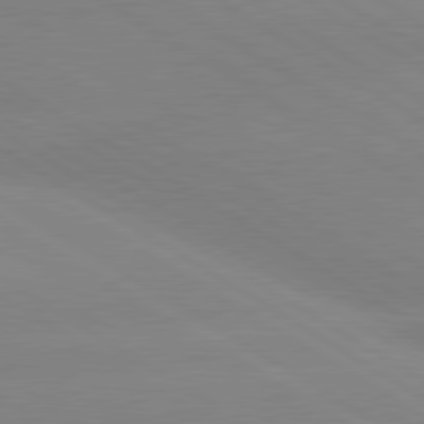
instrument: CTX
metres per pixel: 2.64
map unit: lApd
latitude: 80.1956
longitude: -152.2145
